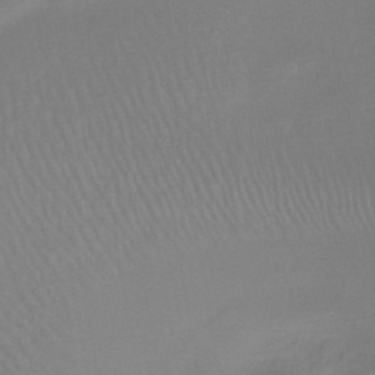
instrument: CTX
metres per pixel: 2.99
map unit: HNb
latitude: -46.8408
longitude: -43.4238
